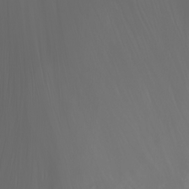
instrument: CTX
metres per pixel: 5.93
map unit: Nhu
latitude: -5.5399
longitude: -89.3293
